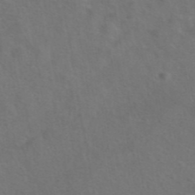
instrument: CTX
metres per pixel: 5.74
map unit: eAb
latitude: 42.4034
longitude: 104.7652
